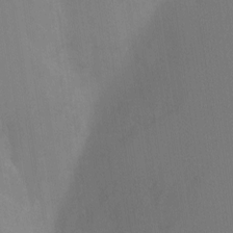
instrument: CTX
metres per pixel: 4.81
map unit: Nhu
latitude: -10.6330
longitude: -75.4804
